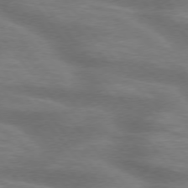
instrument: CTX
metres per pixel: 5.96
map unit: lApd
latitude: 75.2537
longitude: -58.1578
